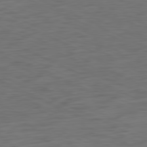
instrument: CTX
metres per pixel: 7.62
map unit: Ap
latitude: -81.2187
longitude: -60.5357
